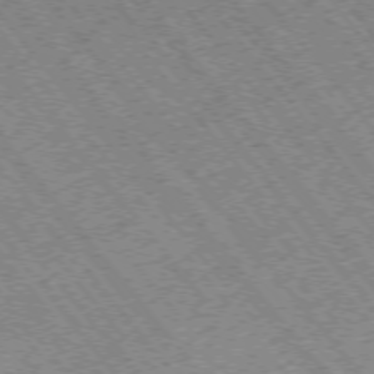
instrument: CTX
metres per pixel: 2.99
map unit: Hpe
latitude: -75.2376
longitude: -18.1577
